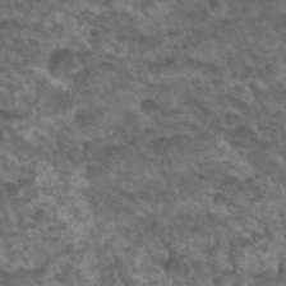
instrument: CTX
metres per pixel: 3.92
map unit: Hto
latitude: 34.8191
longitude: -49.5560
